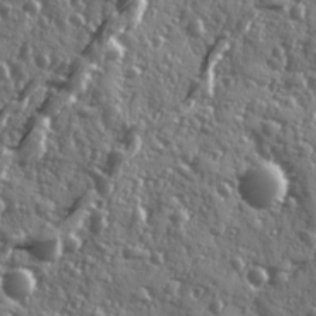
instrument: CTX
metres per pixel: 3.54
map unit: Ave
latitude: 11.9717
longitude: -103.4993
